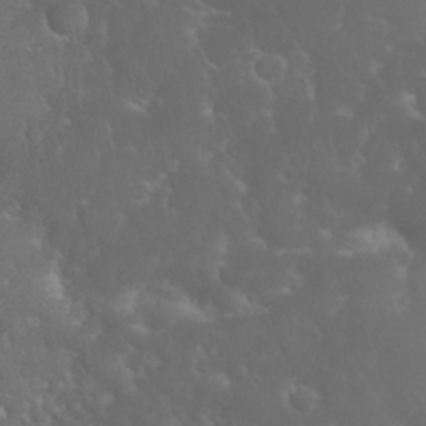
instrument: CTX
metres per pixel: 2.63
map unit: Nhu
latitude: 28.5357
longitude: -65.8772
